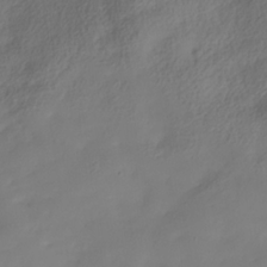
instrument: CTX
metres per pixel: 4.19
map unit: Hve
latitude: -30.9164
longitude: 89.8044
